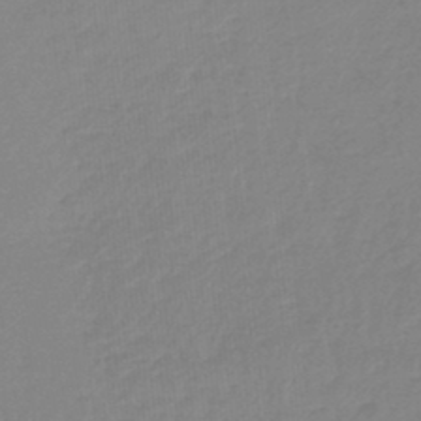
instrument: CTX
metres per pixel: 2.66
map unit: lHb
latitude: -45.5966
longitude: 65.1620
